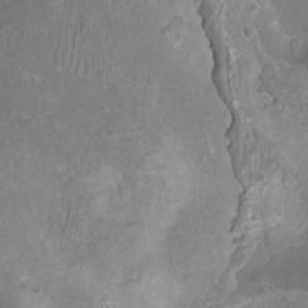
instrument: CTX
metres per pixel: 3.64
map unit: Ht
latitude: 1.7827
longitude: -19.9906
